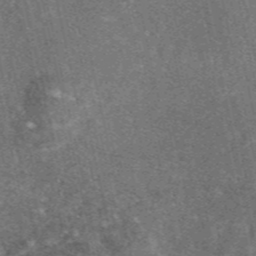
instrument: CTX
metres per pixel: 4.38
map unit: eAb
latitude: 46.8380
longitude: 119.6155
